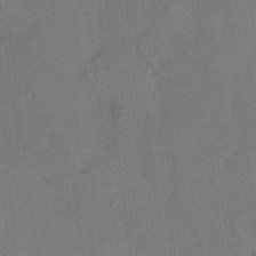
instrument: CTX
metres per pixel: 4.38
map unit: HNhu
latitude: 12.2145
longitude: 9.4265
